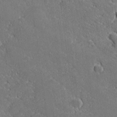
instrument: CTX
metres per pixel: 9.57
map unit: lHvf
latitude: 27.1592
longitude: 141.5210
